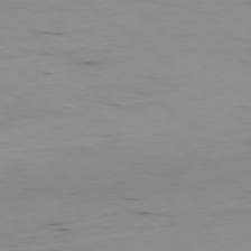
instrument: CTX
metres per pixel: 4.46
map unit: Hpe
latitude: -78.6329
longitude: 12.7841
